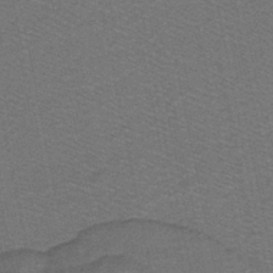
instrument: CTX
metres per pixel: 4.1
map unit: lHb
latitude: -39.2754
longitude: 54.5763
